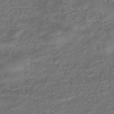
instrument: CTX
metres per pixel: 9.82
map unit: eHb
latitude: -43.7666
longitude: 82.0283
